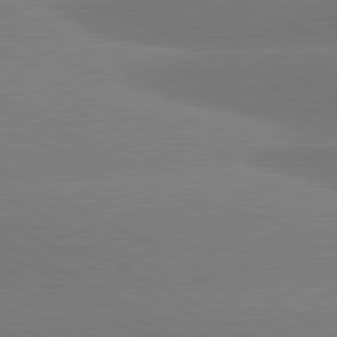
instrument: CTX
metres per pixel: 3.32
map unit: lApd
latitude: 81.1592
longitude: -153.5938
